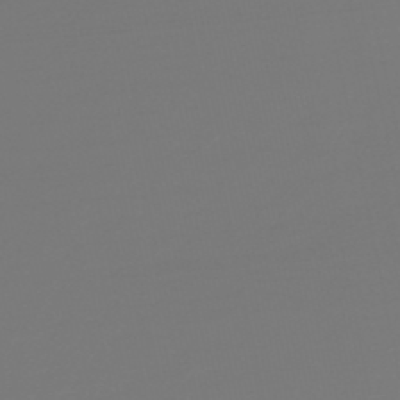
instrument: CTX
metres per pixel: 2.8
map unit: HNb
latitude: -46.6707
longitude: 56.6518
